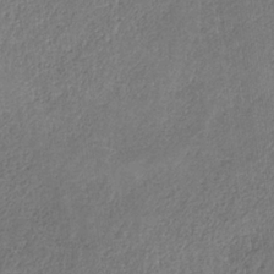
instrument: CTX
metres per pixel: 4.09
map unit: HNb
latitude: -32.2740
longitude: 59.6532
